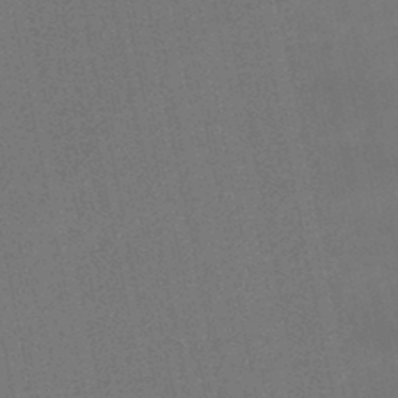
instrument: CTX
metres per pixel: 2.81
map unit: lHb
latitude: -47.8800
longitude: 70.2551
